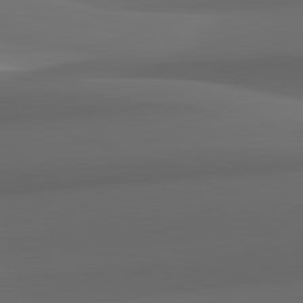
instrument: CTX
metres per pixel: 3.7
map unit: lApd
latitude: 82.1955
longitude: 142.8974
